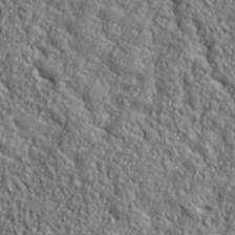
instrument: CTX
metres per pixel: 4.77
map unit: lHvf
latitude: 38.5168
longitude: -91.7639
